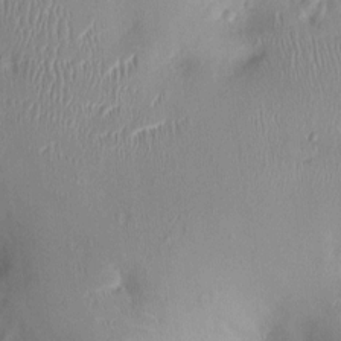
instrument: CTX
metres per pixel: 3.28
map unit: Nhu
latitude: 0.9136
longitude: -14.3468
